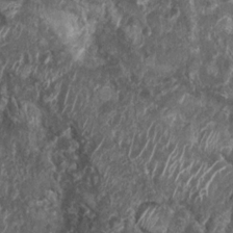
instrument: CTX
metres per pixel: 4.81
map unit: Nhu
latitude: 7.6316
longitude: -20.0255
